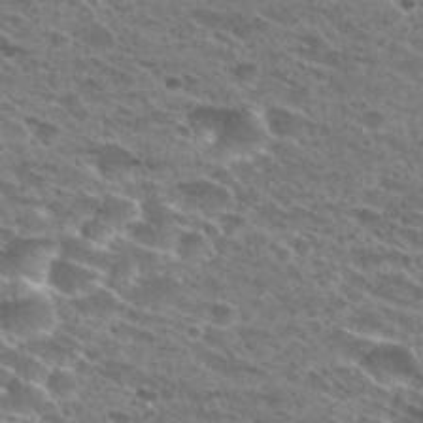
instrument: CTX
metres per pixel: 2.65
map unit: Hto
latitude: 28.9513
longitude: -45.6127
